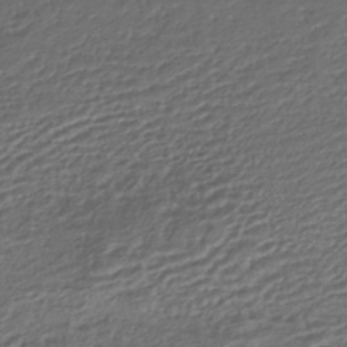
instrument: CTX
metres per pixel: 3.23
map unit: HNhu
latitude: -43.3698
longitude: 102.7652
